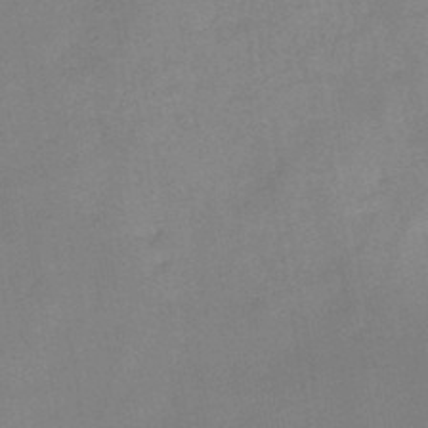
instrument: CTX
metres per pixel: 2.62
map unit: HNb
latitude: -44.7841
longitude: -38.2711
